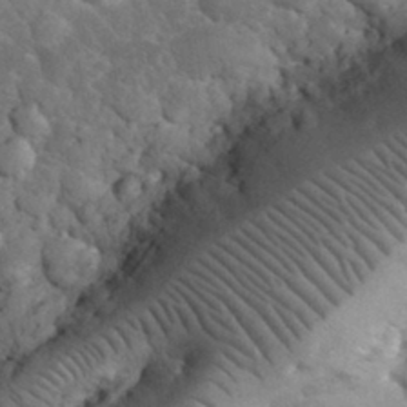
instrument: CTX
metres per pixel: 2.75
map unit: eHh
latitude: 33.0081
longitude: -66.0444
